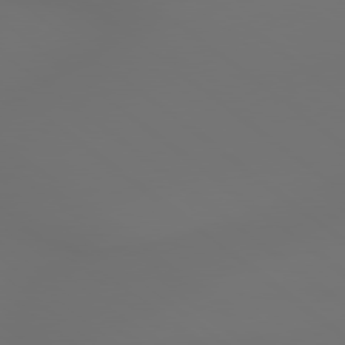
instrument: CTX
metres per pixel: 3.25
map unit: lApd
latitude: 79.2726
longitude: -174.2901
